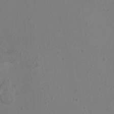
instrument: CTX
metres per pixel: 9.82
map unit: Ht
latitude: -1.8423
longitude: -18.1011
